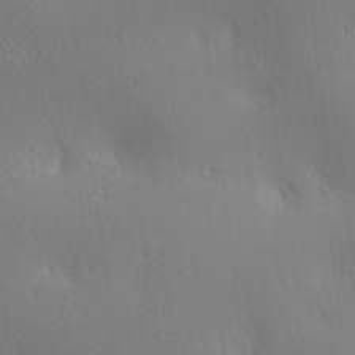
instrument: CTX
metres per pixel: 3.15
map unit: lAa
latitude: 2.4601
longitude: -117.4993
